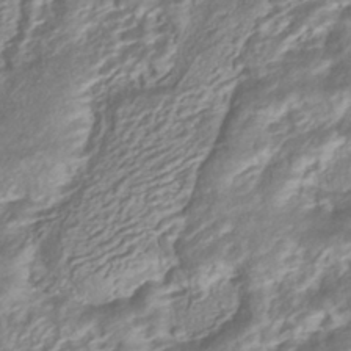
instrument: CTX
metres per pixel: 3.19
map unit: HNhu
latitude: -40.7841
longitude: 108.1606
